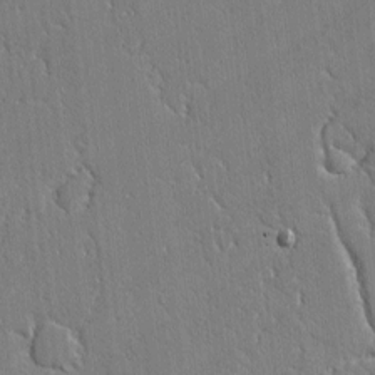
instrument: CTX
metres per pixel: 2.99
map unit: lAvf
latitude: -1.8423
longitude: -109.4237
